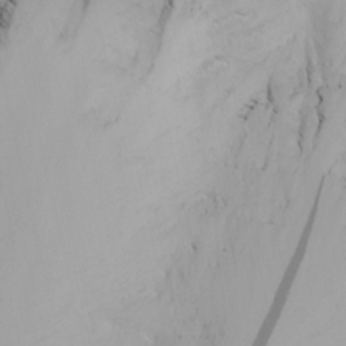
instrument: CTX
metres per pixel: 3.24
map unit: Nhu
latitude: -6.0472
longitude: -68.2144
